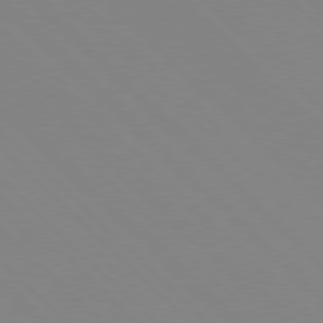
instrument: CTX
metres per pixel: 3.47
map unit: Hpe
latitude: 77.5749
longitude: -125.7260
